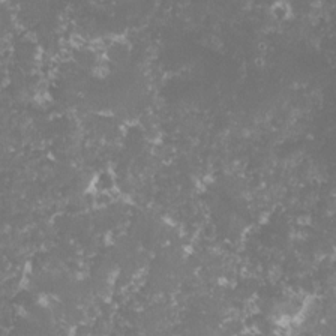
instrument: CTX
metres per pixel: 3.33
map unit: lHvf
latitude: -16.1606
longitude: -98.6301
